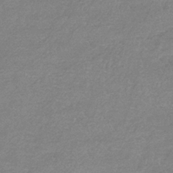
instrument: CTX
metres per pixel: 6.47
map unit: HNb
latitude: -35.1809
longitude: 55.8800
